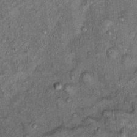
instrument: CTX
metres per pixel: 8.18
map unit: Ht
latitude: 9.4804
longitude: -37.3292
